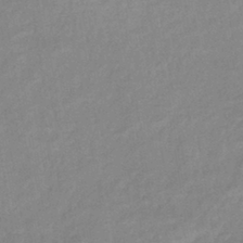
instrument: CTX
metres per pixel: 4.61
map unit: eHb
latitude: -40.1795
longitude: 79.3887
